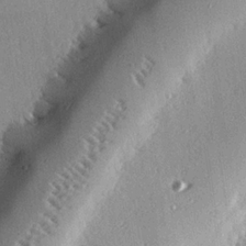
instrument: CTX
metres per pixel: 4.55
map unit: eHh
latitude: 23.4048
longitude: -89.8584
